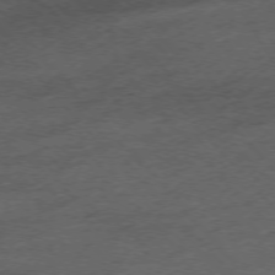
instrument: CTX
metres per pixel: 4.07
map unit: Hpe
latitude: -76.0661
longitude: -11.4049
